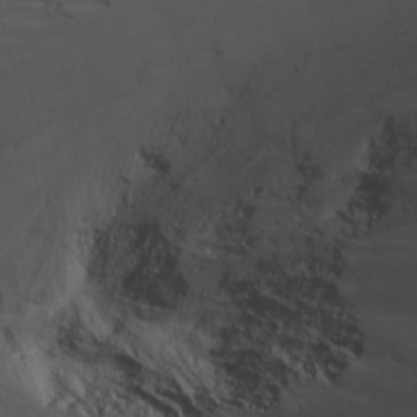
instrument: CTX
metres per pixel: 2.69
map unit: Nhu
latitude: -8.2739
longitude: -66.6301
